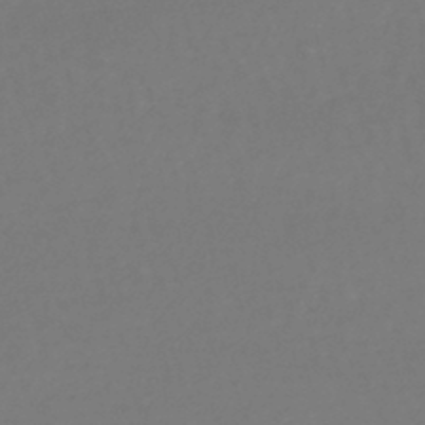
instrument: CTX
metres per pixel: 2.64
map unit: lHb
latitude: -45.1431
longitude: 76.4818
